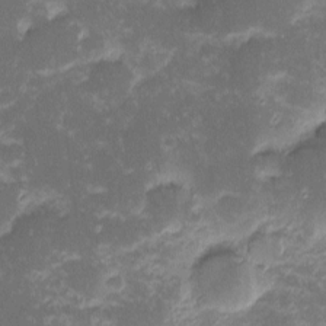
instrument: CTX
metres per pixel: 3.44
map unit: eHh
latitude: -1.2754
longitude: -86.1955
